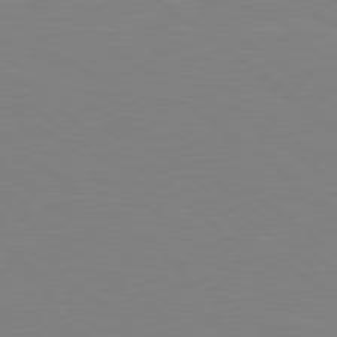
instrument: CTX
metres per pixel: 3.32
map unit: Hpe
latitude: 78.6113
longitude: -148.6868
